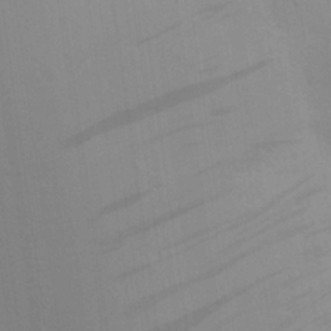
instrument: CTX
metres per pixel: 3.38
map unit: eHh
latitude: 24.6868
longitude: -71.5749
